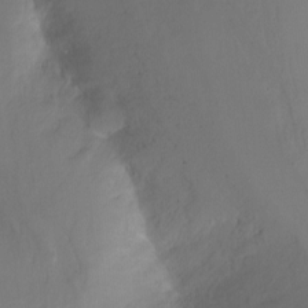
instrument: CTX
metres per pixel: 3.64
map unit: Hto
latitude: -13.4643
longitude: -43.0459
